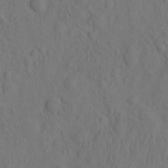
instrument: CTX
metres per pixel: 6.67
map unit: eHh
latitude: -2.7652
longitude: 18.5007
